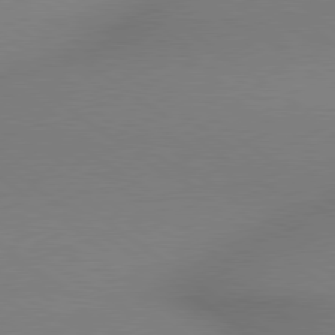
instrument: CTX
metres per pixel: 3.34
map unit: lApd
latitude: 79.1026
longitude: 179.0486
